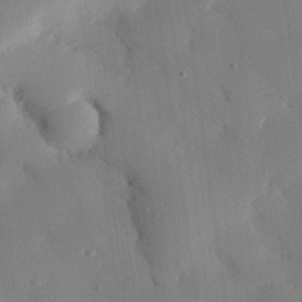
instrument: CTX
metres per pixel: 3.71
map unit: eHh
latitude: 27.5560
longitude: -79.6694
